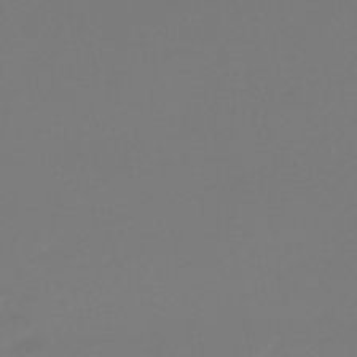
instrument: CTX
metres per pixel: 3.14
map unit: lHb
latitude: -46.8408
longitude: 71.1242
